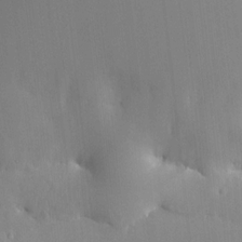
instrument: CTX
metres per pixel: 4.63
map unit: HNhu
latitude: 9.2537
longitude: 10.3495
